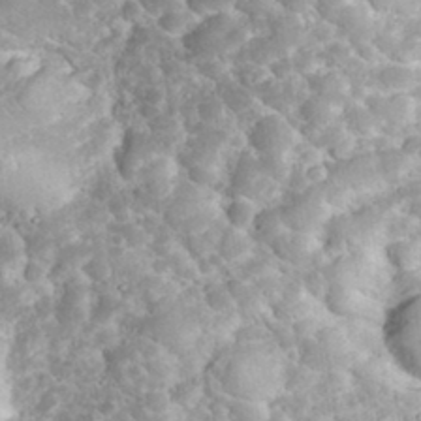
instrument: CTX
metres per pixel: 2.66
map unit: eHh
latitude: 34.3845
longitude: -64.6679
